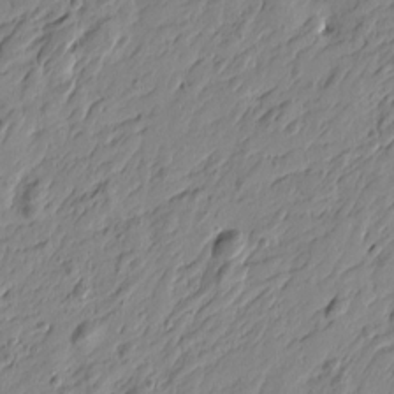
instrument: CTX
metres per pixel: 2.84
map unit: Htu
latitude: -4.5007
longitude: -178.8380
